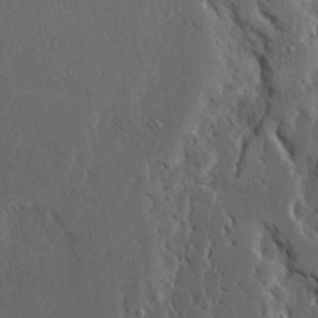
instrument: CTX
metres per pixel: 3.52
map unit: Ave
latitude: 23.4615
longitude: -130.9514
